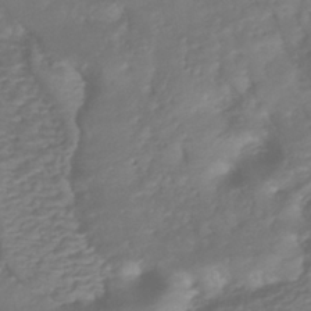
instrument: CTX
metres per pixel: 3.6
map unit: HNhu
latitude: -40.4251
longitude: 108.2739
